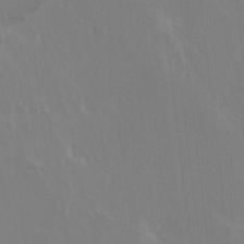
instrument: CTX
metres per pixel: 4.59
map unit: Ht
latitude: -2.6518
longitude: -60.4412
